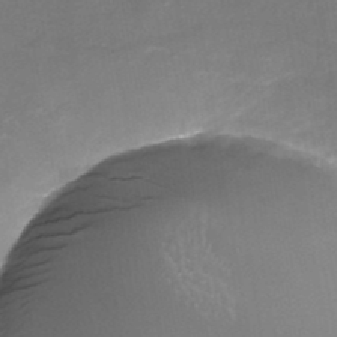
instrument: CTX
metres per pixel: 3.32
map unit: Nhe
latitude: -32.5007
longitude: -88.0444
